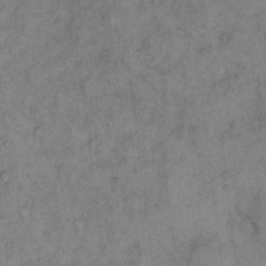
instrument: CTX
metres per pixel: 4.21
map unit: eHh
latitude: 11.5938
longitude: -62.6113
